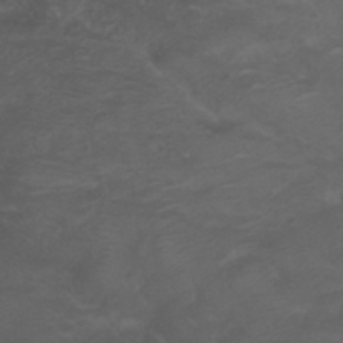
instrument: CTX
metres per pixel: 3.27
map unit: ANa
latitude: 36.2712
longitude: 14.2740
